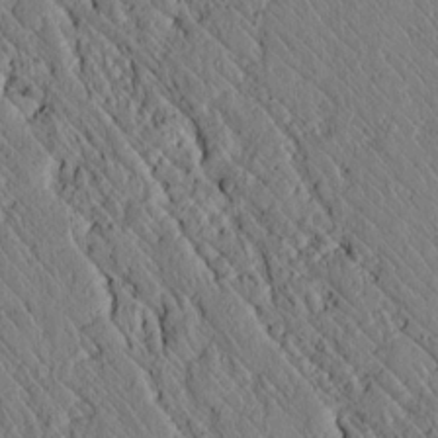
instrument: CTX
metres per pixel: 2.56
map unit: lAvf
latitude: 7.1403
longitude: 159.5777
